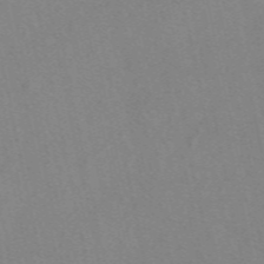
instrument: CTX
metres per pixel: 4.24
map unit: eAb
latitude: 49.0836
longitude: 107.4833
